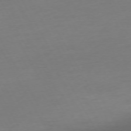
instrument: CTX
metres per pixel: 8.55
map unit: Ap
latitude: -74.5952
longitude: -69.4616
